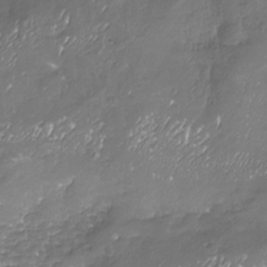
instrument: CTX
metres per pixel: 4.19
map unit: Nhu
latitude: -18.6141
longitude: -57.9906
